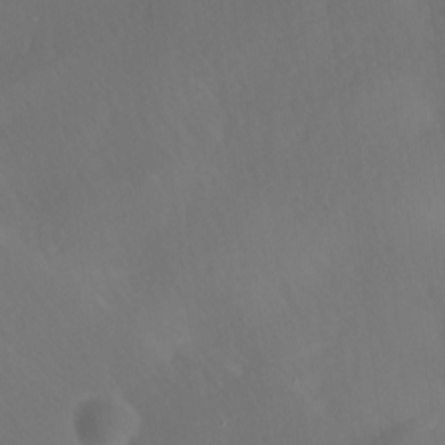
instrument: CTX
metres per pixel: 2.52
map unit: Ave
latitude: 1.3292
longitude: -113.4426
